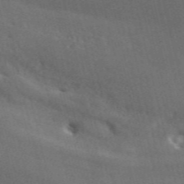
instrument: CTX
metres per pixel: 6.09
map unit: ANa
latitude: 49.0836
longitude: -79.6505
